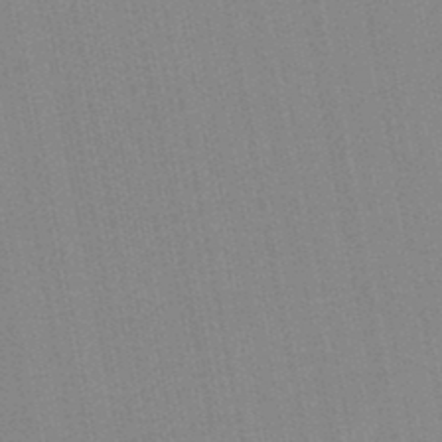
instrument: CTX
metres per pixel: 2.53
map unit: lHb
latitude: -47.2376
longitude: 78.2172
